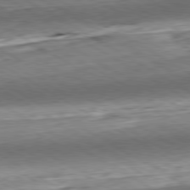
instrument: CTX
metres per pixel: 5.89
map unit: Hpe
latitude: -80.6330
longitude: 22.6141
